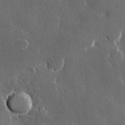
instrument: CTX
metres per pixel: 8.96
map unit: Hve
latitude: 22.7246
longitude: 147.7666
